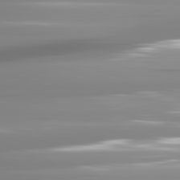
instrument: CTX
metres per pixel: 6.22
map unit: lApd
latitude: 81.7827
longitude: -139.2915
